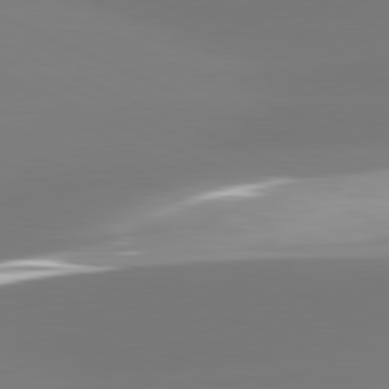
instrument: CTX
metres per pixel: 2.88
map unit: lApd
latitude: 81.6127
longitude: -165.0647
